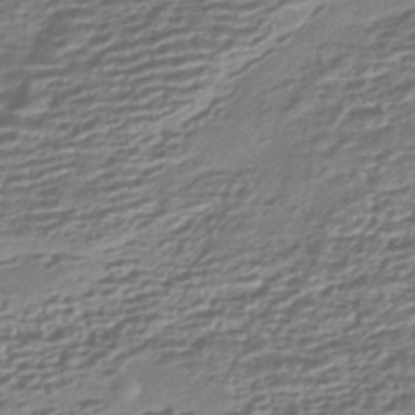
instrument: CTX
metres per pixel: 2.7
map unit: HNhu
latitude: -43.6532
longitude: 99.4832
